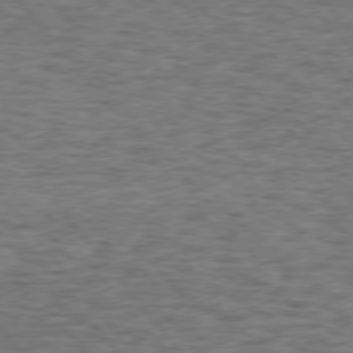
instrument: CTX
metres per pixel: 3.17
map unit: Hpe
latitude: 75.1970
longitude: -135.3481
